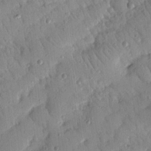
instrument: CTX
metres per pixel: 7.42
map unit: Nhu
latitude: 19.0647
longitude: -78.5546
